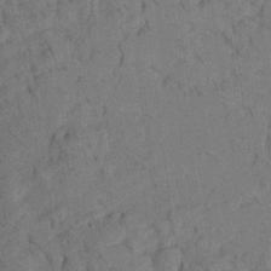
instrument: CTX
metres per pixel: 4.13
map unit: Aa
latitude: 20.0444
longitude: -141.0836
